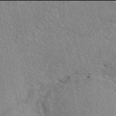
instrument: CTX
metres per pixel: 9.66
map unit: eAb
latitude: 49.9906
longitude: 113.8611
